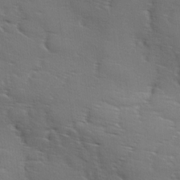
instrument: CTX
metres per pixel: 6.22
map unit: Ave
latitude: 11.7261
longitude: -106.1011
